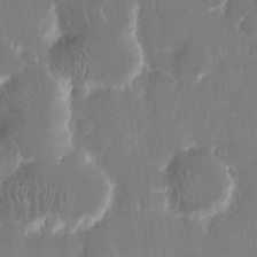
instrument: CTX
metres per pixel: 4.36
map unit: eHh
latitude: 15.0081
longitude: -72.4601
